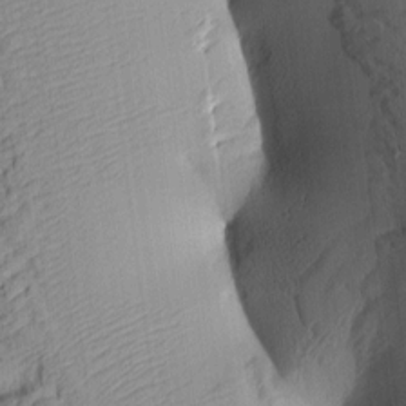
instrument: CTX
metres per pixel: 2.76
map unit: lAa
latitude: 4.1011
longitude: -115.2536
